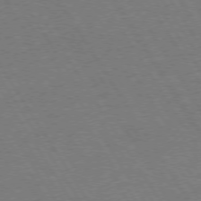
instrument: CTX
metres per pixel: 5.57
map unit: Hpe
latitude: 73.3104
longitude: -123.8016
